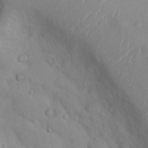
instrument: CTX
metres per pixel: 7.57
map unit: Nhu
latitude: 10.6491
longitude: -25.8772
